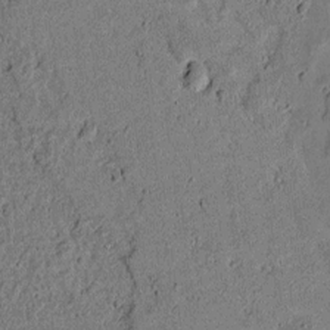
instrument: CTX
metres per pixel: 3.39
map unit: lAvf
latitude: 5.4993
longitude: 168.3117
